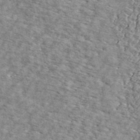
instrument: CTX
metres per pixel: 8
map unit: ANa
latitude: 44.9513
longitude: -84.9892
